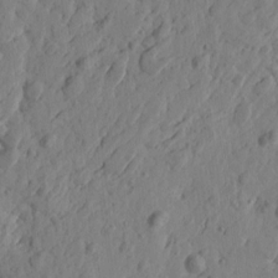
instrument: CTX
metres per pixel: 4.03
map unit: Htu
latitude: -2.1227
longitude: -178.6491
